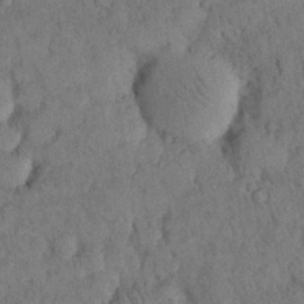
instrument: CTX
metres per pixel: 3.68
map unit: Nhu
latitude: 28.5357
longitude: -72.1389
